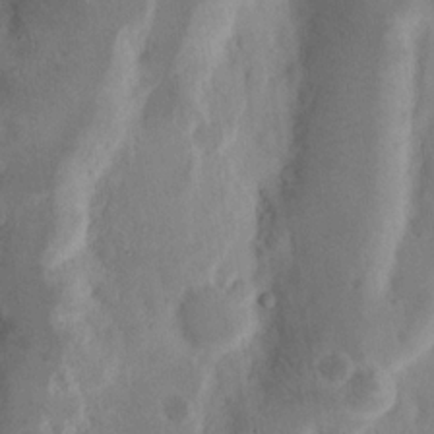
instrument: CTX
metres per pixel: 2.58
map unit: Nhu
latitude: 16.1767
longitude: -74.0822
